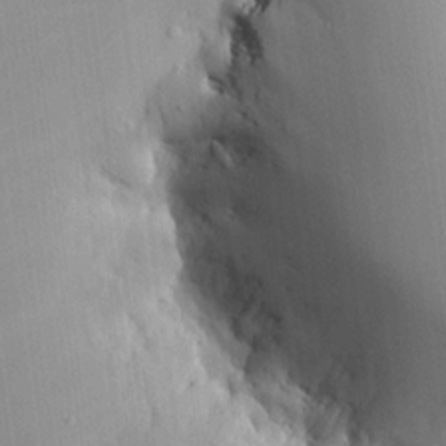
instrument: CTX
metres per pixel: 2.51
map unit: HNhu
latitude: 13.9717
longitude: 11.8800
